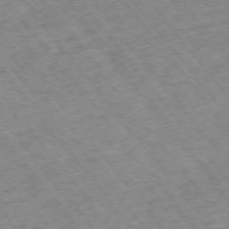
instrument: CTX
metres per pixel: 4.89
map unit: Hpe
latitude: -75.4077
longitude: -18.3845
